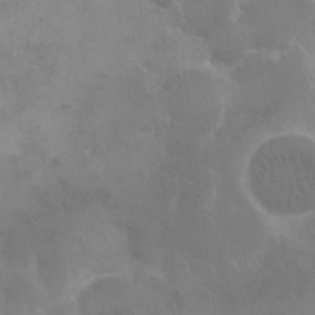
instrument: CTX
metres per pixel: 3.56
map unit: eHh
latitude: 18.2144
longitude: -66.2522
